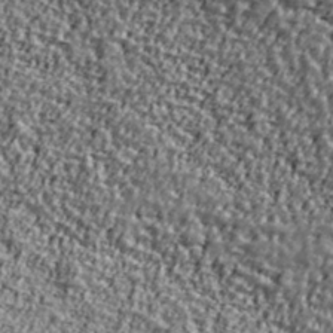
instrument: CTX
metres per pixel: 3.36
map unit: Ave
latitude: 41.4426
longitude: -111.8772
